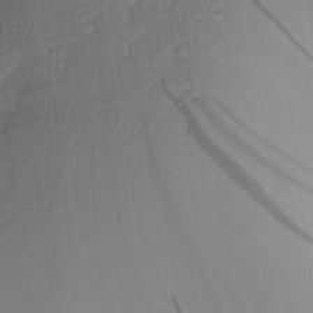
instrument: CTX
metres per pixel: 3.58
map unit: Nve
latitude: -6.9919
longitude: 174.8407
